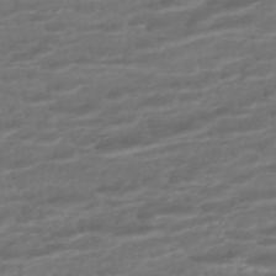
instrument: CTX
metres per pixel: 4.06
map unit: ANa
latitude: -45.2943
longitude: 104.8408
